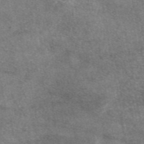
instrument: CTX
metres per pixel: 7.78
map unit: eAb
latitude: 45.9339
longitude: 123.6155
